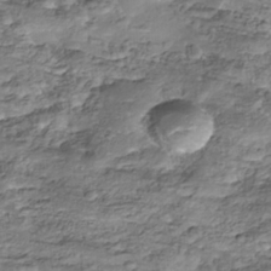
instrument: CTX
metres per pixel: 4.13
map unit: Nhu
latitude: -38.3306
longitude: -81.3859
